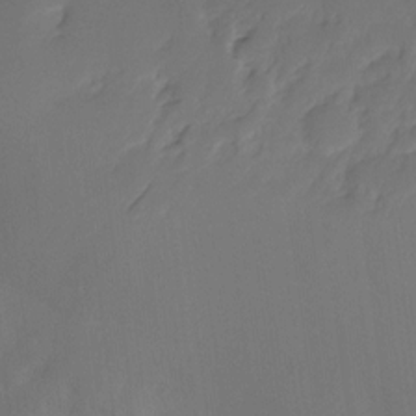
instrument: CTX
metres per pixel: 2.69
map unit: Ht
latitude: -15.1998
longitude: -42.2901
